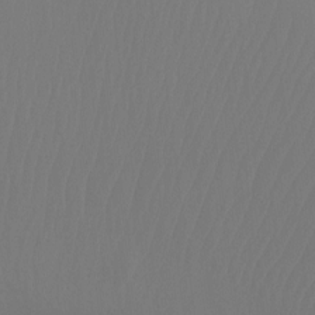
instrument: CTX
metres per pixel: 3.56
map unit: Htu
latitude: -14.6708
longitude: -48.6113
